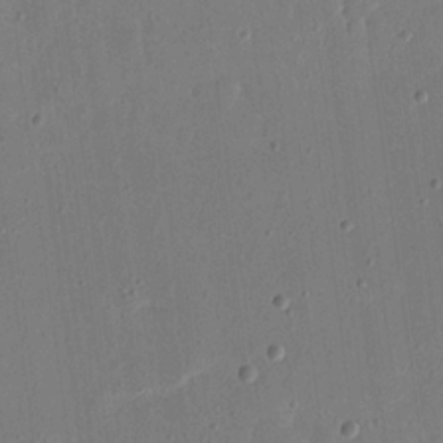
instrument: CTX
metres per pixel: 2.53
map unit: eHh
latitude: 16.4601
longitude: -70.3656
